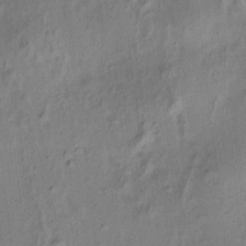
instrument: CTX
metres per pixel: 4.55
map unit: HNhu
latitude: 7.2726
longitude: 15.4833
